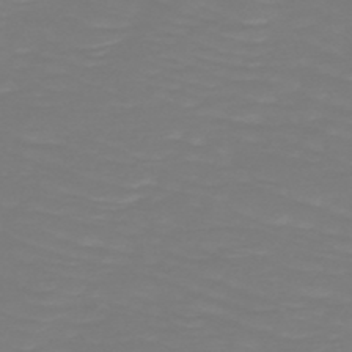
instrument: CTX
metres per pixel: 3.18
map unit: HNb
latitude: -49.7100
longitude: -50.3656
